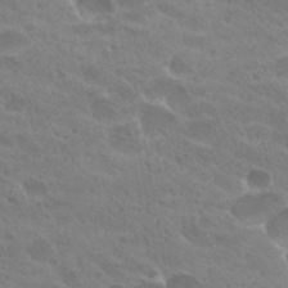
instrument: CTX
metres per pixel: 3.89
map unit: Hto
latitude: 27.5560
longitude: -35.3292
